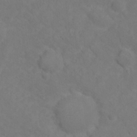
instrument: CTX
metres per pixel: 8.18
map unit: Hto
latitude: 12.1956
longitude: -37.3104
